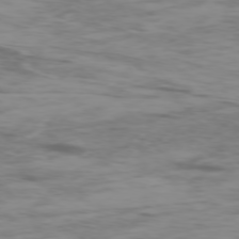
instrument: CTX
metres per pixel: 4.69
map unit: Ap
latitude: -76.7652
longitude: -69.6694
